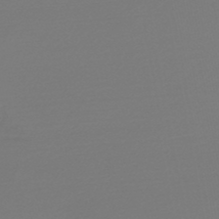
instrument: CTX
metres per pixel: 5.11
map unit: lHb
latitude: -47.9178
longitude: 65.4833
